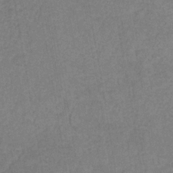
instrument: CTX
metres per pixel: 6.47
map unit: HNhu
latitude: -29.3321
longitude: 67.4076
